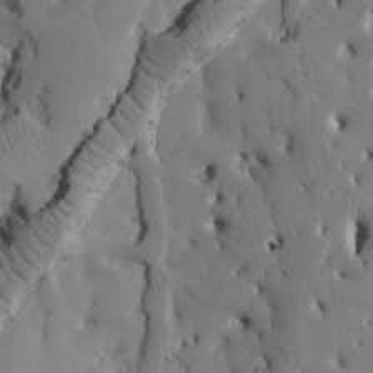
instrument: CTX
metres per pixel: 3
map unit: Htu
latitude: -3.1998
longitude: 168.6896
